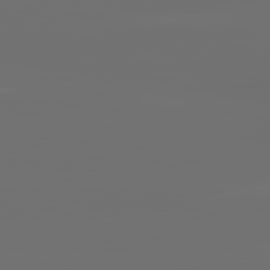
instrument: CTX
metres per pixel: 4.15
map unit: lApd
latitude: 83.2537
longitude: -129.1403
